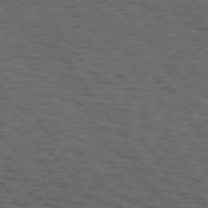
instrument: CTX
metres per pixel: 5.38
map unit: Hpe
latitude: 74.8191
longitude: -132.9892
